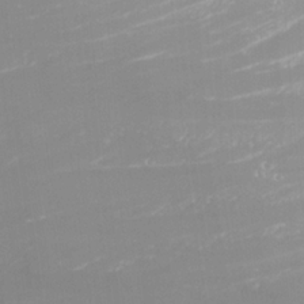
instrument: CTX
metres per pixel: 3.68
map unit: Nhu
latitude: -5.2376
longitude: -87.8205
